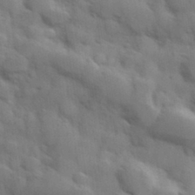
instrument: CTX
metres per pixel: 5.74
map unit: Hve
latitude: 31.4049
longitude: 151.1242
